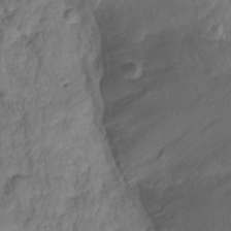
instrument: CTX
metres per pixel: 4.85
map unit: HNhu
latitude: -26.8030
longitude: 74.5763
